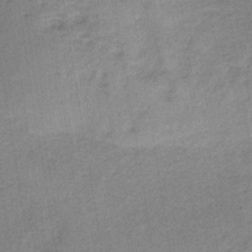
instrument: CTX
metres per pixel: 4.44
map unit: HNb
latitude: -33.9178
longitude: 57.4076
